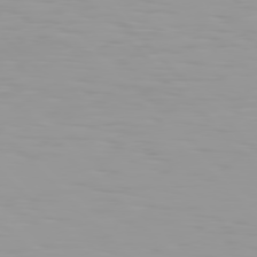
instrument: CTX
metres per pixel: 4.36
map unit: Hpe
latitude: 77.4048
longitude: -140.2333
